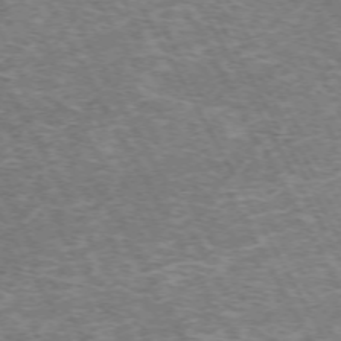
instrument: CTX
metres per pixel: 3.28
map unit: Hpe
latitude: -72.1228
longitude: 12.1417
